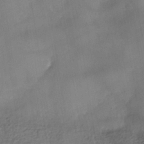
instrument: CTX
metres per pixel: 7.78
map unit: Nhe
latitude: -38.1984
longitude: -147.0270
